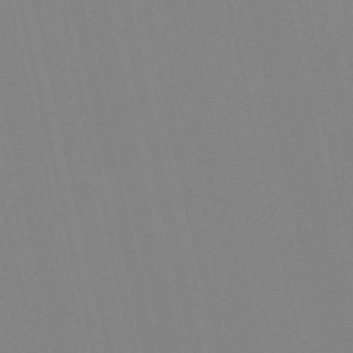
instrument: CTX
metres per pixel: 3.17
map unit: Nve
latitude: -57.8422
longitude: 60.4818
